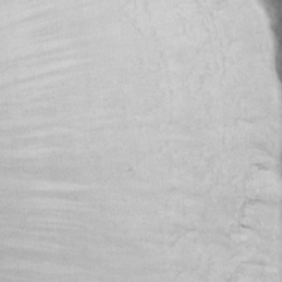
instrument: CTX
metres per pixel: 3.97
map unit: eHh
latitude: -8.5385
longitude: -68.6490
